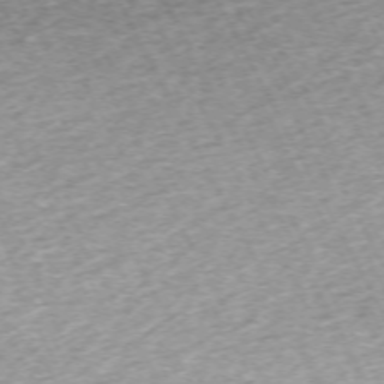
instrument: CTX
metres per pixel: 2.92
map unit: Hpe
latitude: -70.4629
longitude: 12.9353
